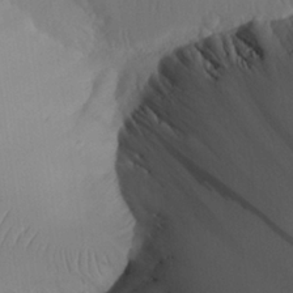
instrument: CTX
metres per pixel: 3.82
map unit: Aa
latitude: 25.9150
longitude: -133.6505
